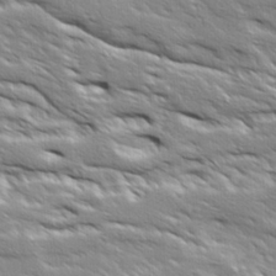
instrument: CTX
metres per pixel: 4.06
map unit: Ave
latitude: 18.8002
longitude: -137.1026
